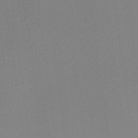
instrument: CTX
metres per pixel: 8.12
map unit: Ave
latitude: 3.2348
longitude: -114.7435
